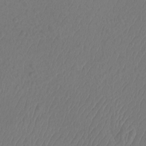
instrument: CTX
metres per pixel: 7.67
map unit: Htu
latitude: -10.4818
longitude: -73.7072
